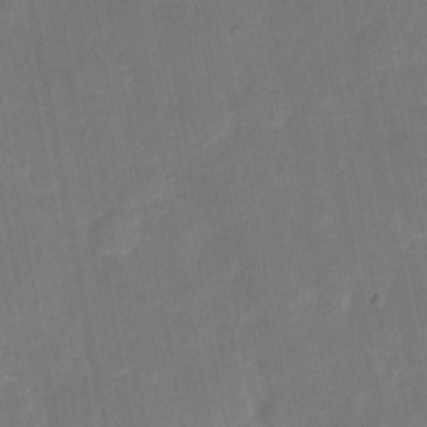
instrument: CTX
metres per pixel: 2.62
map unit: eHh
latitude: 5.4237
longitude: -69.8583
